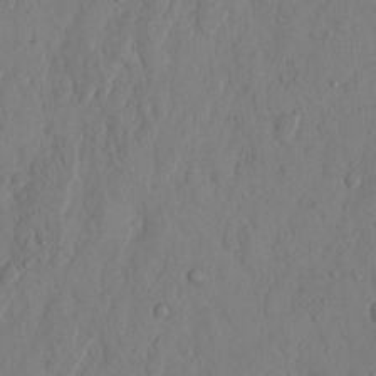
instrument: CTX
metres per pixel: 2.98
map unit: Hto
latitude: 12.6113
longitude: -56.2333
